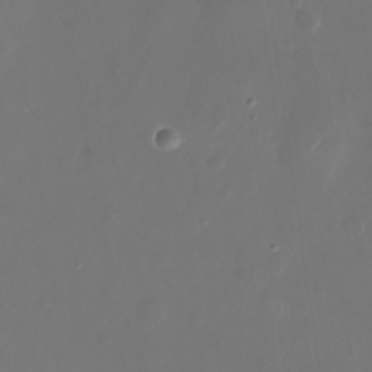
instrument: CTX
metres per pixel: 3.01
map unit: Nhu
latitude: -28.4440
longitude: -71.2726
